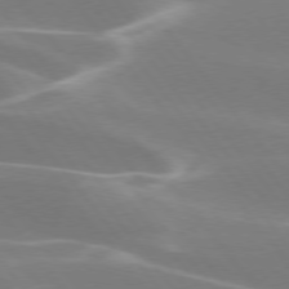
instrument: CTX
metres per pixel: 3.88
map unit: lApd
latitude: 75.7639
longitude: -62.5924
